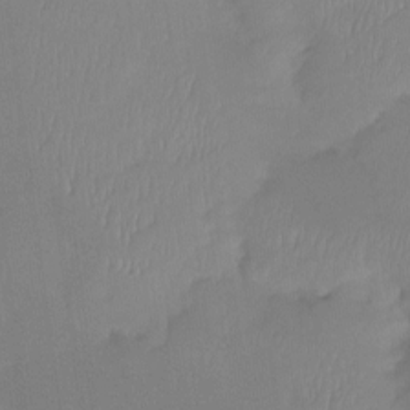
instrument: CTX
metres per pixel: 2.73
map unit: Ht
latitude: -14.7086
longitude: -52.4790
